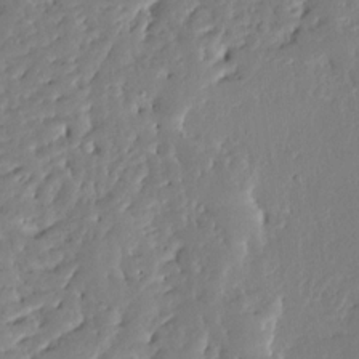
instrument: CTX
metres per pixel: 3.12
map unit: Ave
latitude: 12.9325
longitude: -136.0444
